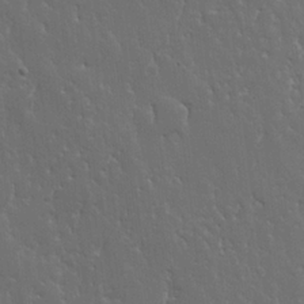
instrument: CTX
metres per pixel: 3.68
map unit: lHvf
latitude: 18.1766
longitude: -117.7828
